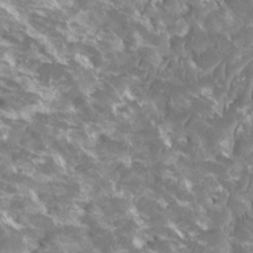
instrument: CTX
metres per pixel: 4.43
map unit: HNhu
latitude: 2.1200
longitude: -0.6679
